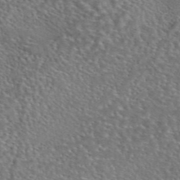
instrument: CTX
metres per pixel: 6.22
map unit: eAb
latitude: 45.3481
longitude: 113.8423
